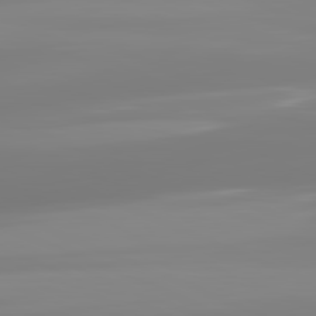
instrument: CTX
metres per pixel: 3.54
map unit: lApd
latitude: 81.8016
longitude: -149.5182
